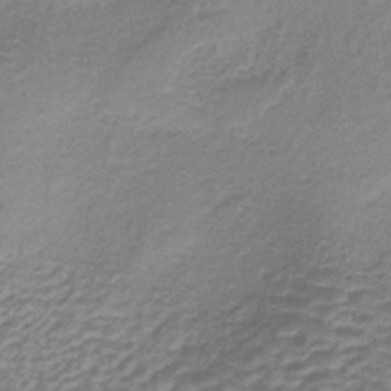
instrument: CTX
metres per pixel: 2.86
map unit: lHb
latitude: -36.7841
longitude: 60.9920
